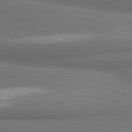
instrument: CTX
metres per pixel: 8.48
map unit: lApd
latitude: 81.3293
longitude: 174.3306
